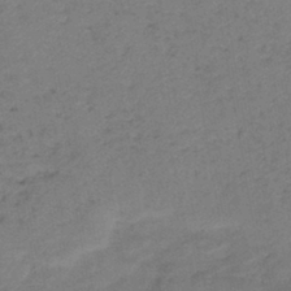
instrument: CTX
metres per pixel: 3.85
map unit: lHb
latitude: -42.1416
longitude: 79.6533
